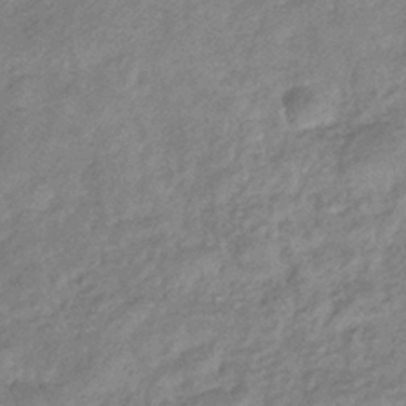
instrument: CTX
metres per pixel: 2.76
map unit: eHb
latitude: -37.9745
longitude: 80.4062
